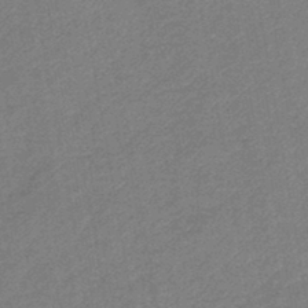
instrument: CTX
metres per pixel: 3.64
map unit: eHb
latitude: -42.7841
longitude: 83.2187
